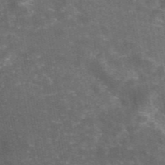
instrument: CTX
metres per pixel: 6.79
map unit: eAb
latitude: 46.3090
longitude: 119.6344
